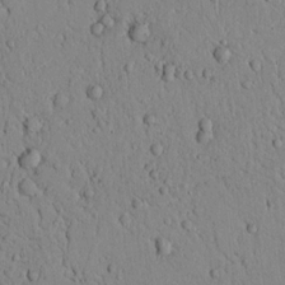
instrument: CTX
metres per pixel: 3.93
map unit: lAvf
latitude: 8.9514
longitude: 169.0675
